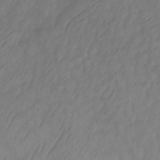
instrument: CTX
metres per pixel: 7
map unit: Ht
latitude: 2.2144
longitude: -35.0458
